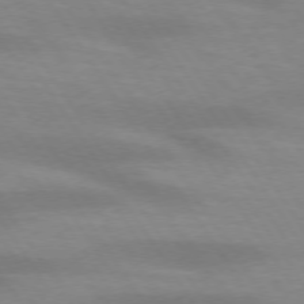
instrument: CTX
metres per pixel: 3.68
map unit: lApd
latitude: 73.6505
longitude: -54.0633
